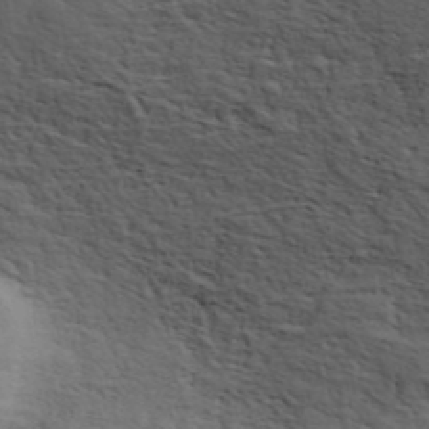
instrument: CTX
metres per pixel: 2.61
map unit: ANa
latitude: 42.2145
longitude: 54.7274
